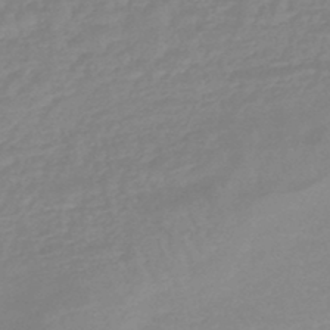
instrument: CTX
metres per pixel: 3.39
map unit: eHb
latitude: -45.3132
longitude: 84.1983
